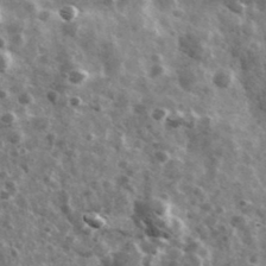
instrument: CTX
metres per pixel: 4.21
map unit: Ave
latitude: 38.4979
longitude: -107.9906
